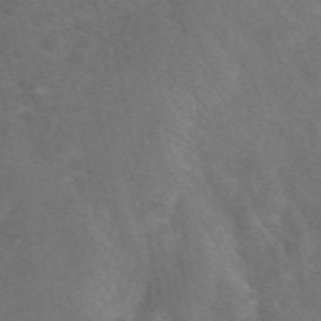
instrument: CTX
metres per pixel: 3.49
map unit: eAb
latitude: 49.6694
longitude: 118.6330
